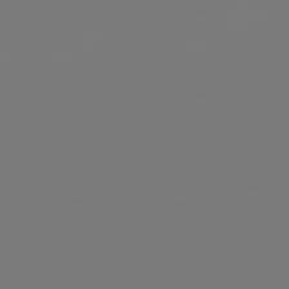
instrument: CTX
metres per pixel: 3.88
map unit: Hpe
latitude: 76.8758
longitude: -136.5168
